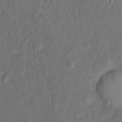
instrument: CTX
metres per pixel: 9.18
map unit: Ht
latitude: 14.8569
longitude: -37.4616
